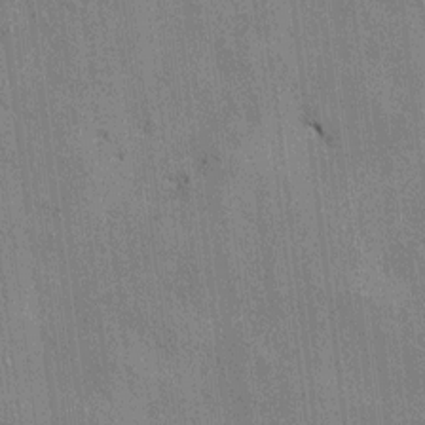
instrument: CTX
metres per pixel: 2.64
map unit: lAvf
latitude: 7.7639
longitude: 166.4818
